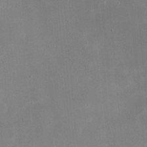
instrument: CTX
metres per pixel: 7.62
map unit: eHh
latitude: 20.3468
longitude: -67.9150
